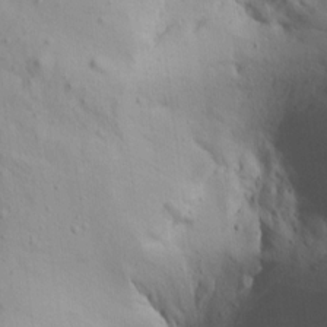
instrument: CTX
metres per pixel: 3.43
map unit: Aa
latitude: 12.9325
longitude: -143.1214
